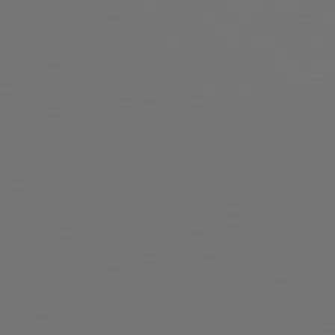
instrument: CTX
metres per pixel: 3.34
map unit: Hpe
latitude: 76.0633
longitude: -135.8016
